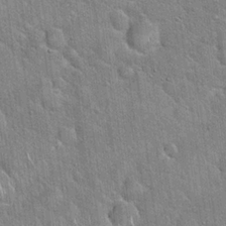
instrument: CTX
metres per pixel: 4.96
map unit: Hto
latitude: 20.3468
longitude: -51.4426
